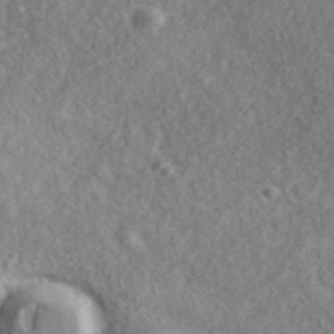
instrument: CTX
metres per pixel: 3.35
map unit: ANa
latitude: 41.2536
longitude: 17.7667
